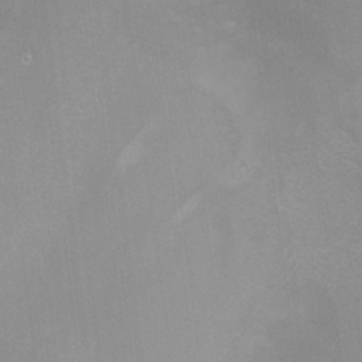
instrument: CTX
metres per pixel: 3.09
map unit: Nhu
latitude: -8.2739
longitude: -90.9325
